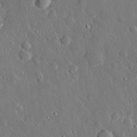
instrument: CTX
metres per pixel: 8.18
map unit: lHvf
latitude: 32.7246
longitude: -83.0647
